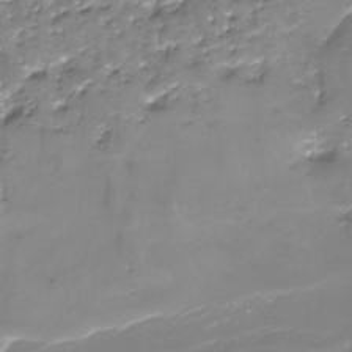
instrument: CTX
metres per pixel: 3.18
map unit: Nhu
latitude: -29.2376
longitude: -65.0836
